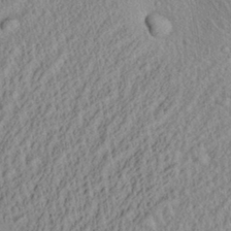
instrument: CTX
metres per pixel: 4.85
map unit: Aa
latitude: 29.6505
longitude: -137.5938
